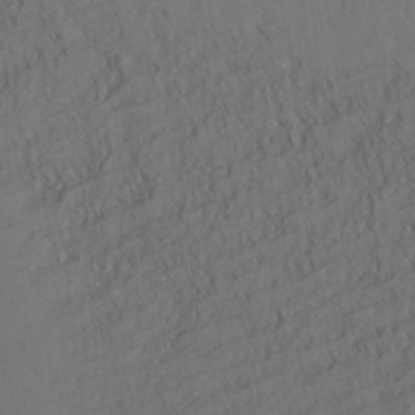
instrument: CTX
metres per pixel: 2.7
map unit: Aa
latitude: 30.5735
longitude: -140.6490
